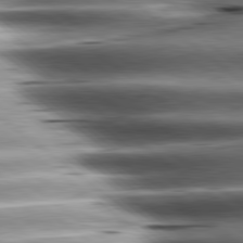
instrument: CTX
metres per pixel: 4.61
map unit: lApd
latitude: 80.6868
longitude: -143.8395
